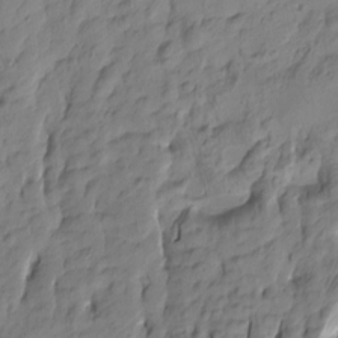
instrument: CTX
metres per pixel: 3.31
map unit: Htu
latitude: -2.0849
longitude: -175.1970
